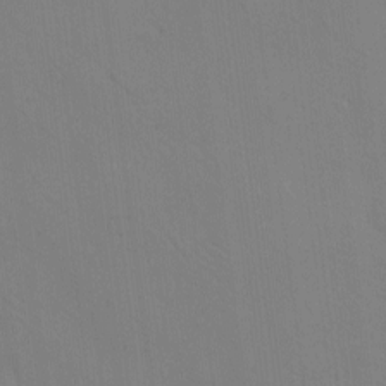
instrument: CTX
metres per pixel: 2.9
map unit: eHh
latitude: -8.2550
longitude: -69.0080
